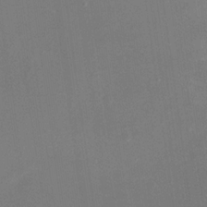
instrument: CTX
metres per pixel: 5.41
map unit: Nhu
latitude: -16.2173
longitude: -56.8191
